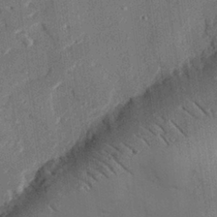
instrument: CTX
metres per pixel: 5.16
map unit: eHh
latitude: 27.1781
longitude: -81.9339
